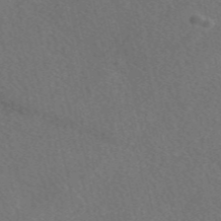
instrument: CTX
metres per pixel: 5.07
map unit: eAb
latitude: 48.1767
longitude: 118.1795
